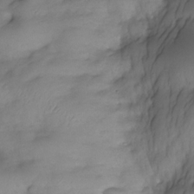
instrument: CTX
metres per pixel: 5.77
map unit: Nhe
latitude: -33.6344
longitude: -142.9325
